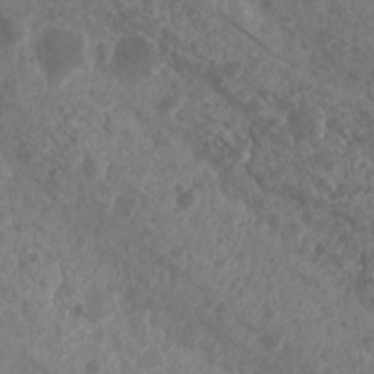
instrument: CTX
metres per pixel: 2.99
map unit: Nhu
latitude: 6.4223
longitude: -19.0080
